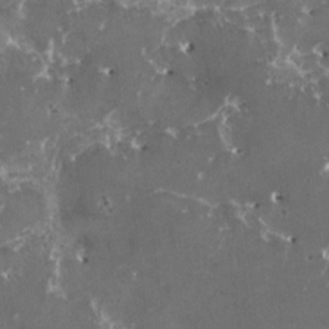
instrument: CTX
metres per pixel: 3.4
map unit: HNhu
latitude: 1.4426
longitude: 6.4251
